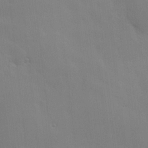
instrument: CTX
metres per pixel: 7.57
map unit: Hve
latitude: 18.5545
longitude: 150.9920
